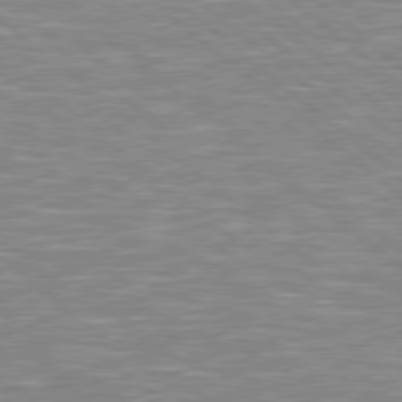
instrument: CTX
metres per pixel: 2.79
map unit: Hpe
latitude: 78.3468
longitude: 179.5399
